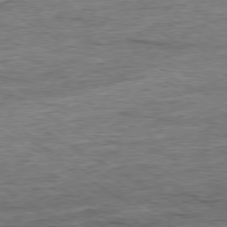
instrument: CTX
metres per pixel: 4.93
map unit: Ap
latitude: -79.5210
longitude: -84.1200
